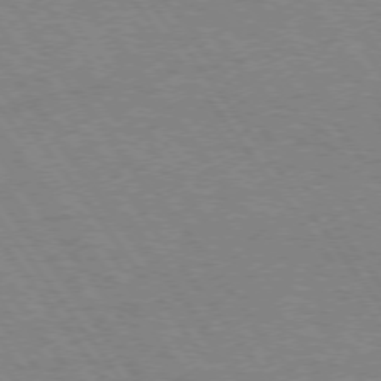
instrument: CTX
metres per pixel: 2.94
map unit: Hpe
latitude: 73.2348
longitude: -141.2348
